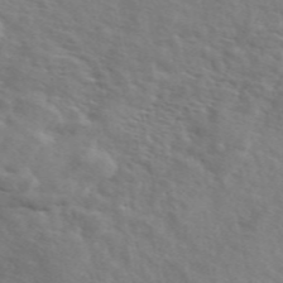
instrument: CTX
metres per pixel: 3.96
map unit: ANa
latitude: 49.1592
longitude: -74.4790
